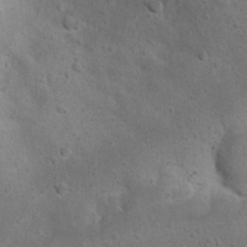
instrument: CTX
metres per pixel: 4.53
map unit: Nhu
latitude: 22.3278
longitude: -71.9528
